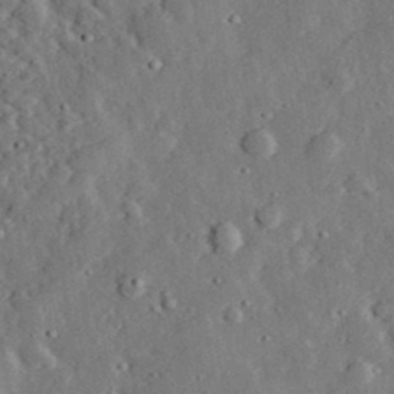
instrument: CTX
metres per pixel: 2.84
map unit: lHvf
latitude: 32.8002
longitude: -83.4426
